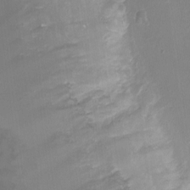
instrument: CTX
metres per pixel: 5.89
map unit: Ht
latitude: -3.3887
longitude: -20.2712
